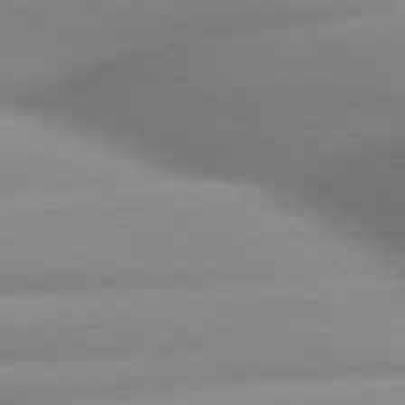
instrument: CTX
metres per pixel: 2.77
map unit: lApd
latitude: 80.1389
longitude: -160.3656
